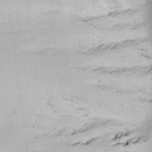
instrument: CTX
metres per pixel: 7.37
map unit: Hve
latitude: 13.4238
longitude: -90.6302
